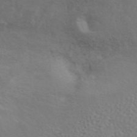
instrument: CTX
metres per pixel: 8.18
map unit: ANa
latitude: 45.1781
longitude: 25.8989
